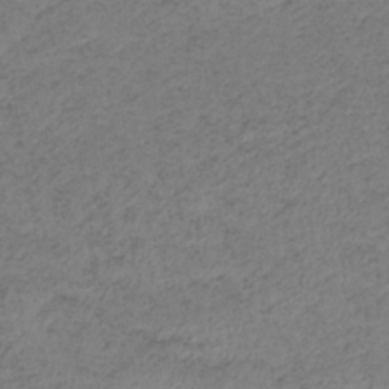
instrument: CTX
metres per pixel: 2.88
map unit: HNb
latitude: -33.7478
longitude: 62.9730
